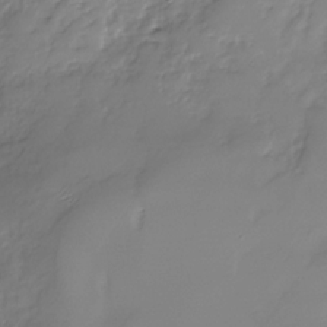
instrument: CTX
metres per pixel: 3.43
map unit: Nhu
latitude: -30.1417
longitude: -64.2711
